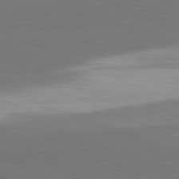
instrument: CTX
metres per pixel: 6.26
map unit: lApd
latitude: 82.0255
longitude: 151.3132
